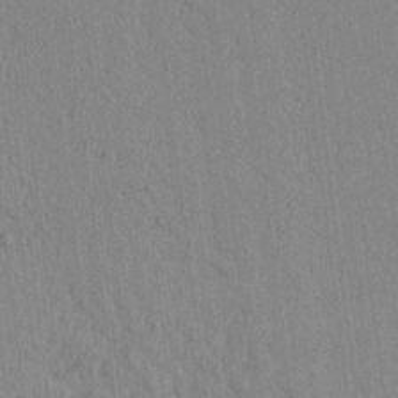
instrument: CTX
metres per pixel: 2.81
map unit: lAvf
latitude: 6.9703
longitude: 167.6722
